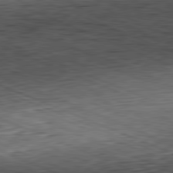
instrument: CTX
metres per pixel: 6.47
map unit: Hpe
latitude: -82.0850
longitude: 11.8045
